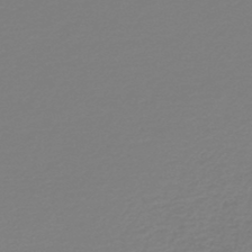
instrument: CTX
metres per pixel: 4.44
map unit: lHb
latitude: -46.2172
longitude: 65.9178
